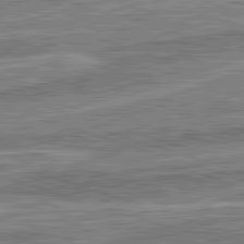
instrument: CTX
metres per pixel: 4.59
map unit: lApd
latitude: 82.5545
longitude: 137.8422
